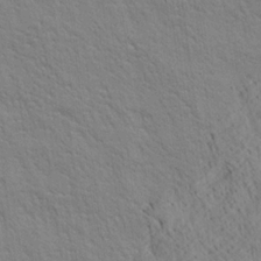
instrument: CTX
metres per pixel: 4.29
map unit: Ave
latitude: 21.1781
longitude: -140.3467
